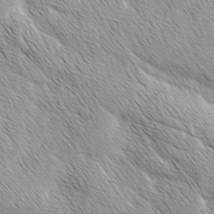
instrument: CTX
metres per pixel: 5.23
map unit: Ave
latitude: 1.8583
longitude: -114.3656
